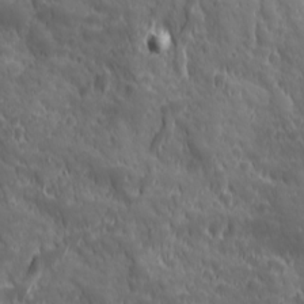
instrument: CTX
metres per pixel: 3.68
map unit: Ave
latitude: 19.2537
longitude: -132.7435
